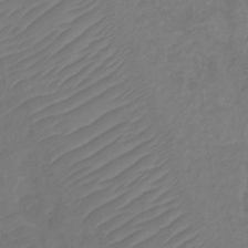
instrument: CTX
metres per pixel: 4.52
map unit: Ht
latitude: 1.9717
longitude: -34.6490
